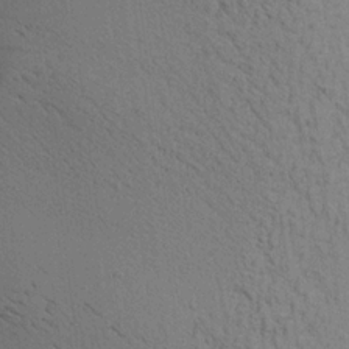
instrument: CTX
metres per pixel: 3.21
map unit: Aa
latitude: 20.2334
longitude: -144.2711
